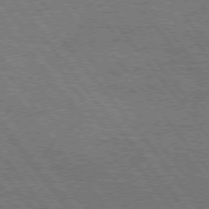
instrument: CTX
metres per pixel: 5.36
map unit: Hpe
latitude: 75.0836
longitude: -140.0444
